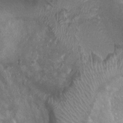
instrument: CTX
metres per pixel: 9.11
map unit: Ht
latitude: 3.9150
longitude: -19.8205
